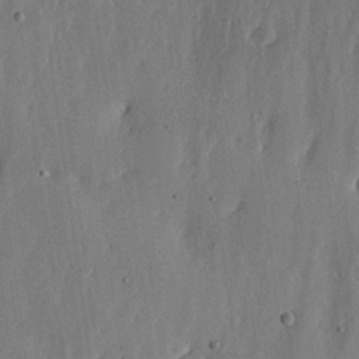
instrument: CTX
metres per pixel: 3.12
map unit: lHvf
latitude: 18.4790
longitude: -116.5924
